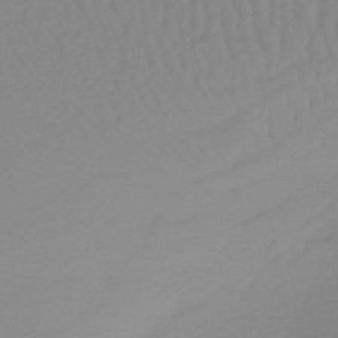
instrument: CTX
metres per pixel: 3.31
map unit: lHb
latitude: -45.2565
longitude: 56.2550
